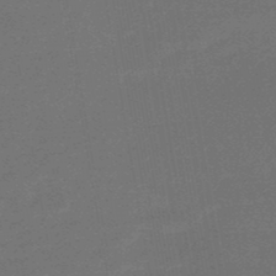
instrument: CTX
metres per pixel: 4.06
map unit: HNb
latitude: -48.4629
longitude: 59.8422
